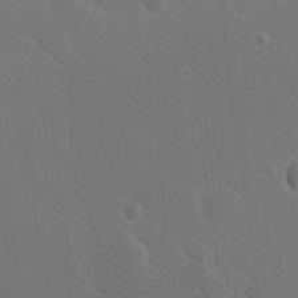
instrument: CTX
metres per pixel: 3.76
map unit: Nhu
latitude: 17.6316
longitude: -30.5168
